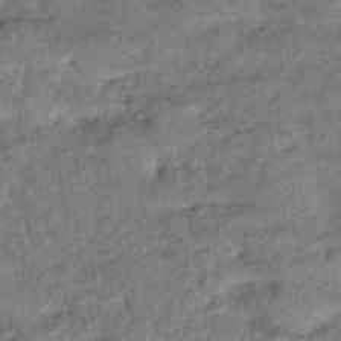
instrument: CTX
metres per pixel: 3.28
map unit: eHb
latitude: -39.8611
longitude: 77.8989
